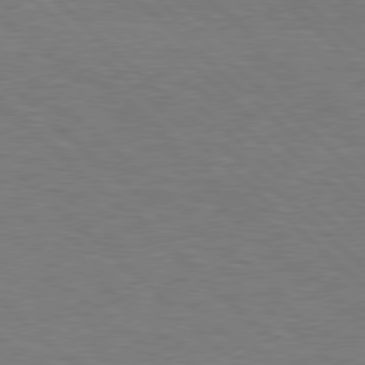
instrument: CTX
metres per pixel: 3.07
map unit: Hpe
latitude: 78.0444
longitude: -159.0836
